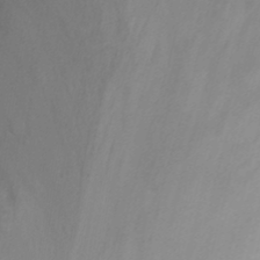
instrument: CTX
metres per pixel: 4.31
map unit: Nhu
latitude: -13.7667
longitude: -56.1199
